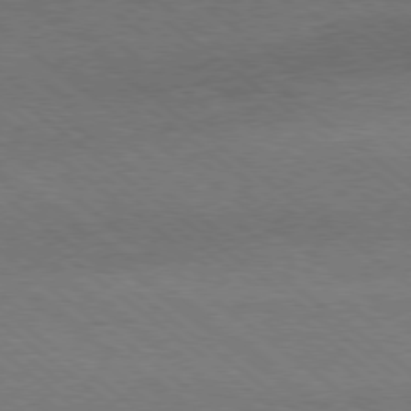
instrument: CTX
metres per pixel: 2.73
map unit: Ap
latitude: -79.0486
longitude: -83.7449
